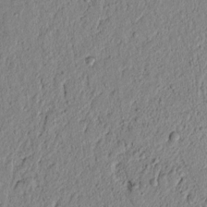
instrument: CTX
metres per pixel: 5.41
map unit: lAvf
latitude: 6.2334
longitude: 165.1054
